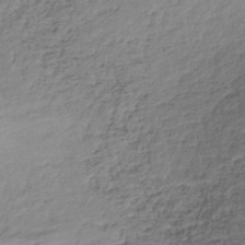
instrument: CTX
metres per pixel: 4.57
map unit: HNhu
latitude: -43.6343
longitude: 103.3699
